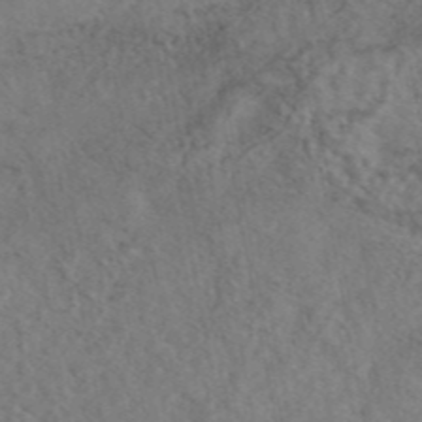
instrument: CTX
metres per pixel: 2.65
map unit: eAb
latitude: 43.7828
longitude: 108.6896
